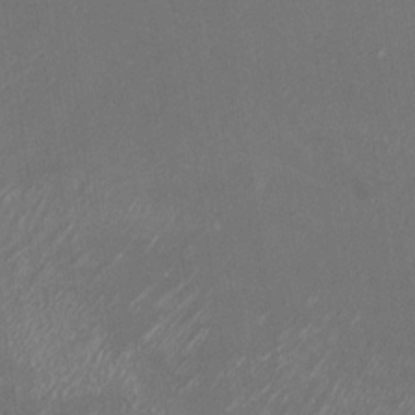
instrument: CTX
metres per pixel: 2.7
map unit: Nhu
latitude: -28.0661
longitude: -75.4426
